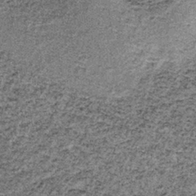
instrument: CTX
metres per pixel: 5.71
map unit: lHb
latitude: -37.7855
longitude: 66.8030
